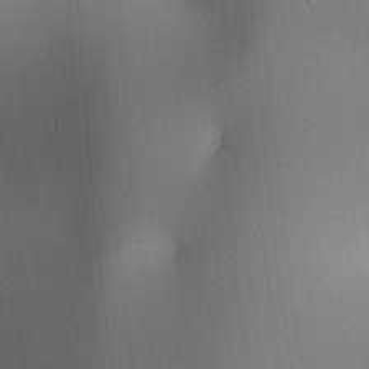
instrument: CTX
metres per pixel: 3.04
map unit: lAa
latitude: 4.3845
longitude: -111.9150
